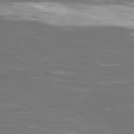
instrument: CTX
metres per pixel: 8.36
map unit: Ap
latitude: -79.4832
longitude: -61.4804
